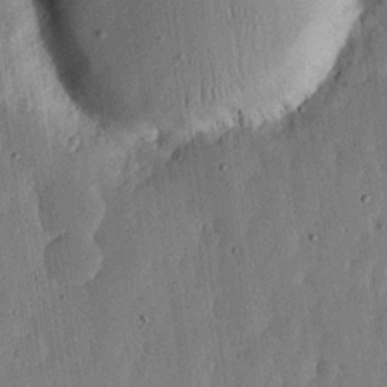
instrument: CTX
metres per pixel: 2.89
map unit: lHvf
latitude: 19.5182
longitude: -114.5356
